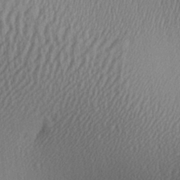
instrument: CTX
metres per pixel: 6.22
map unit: Aa
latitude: 27.8772
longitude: -138.1767
